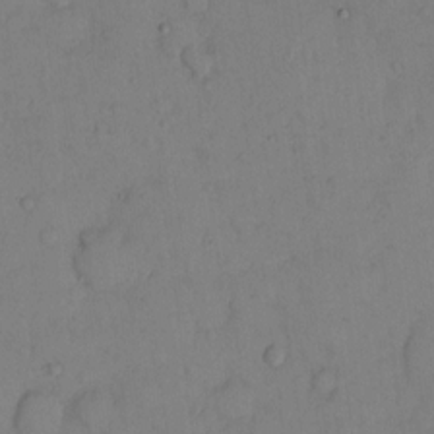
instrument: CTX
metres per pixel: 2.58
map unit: eHh
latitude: 13.5182
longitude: -62.0444
